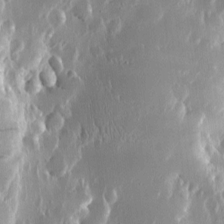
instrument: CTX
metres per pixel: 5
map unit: Htu
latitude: -5.1809
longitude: 174.1038
